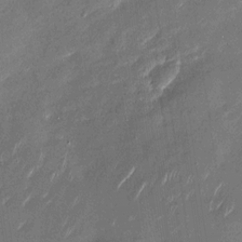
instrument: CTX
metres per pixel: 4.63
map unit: Nhu
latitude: -28.9353
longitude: -75.1781
